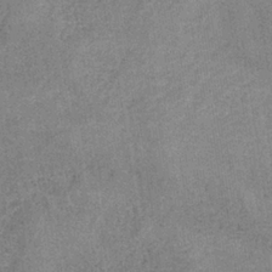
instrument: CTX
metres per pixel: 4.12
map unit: HNb
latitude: -34.1039
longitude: 54.1039
